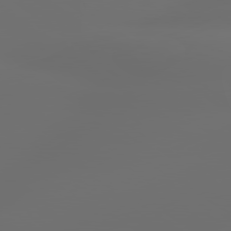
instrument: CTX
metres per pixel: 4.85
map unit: lApd
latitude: 79.6127
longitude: -138.8002
